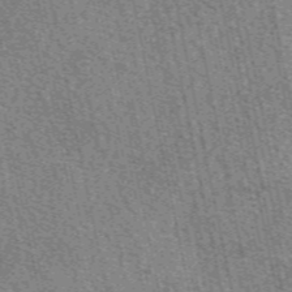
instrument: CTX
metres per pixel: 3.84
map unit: eAb
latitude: 50.0444
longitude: 114.6140
